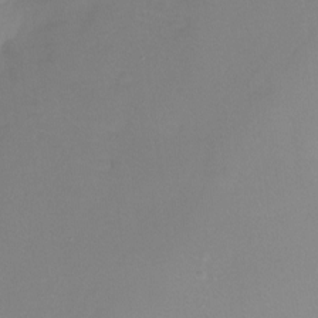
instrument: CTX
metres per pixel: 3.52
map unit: Htu
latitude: -12.7463
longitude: -45.4615
